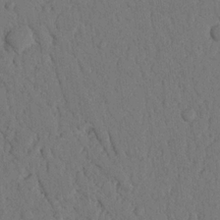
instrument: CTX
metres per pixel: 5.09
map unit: Nhu
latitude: 20.3845
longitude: -75.8772
